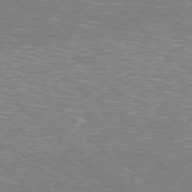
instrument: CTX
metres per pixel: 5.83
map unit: Hpe
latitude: -78.0661
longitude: 14.8597
